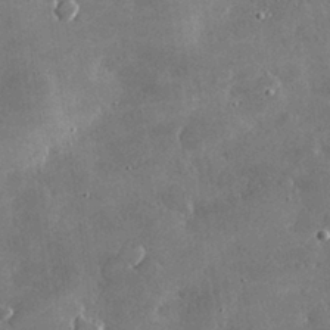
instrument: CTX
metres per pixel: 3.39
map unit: lHvf
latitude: 30.8947
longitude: -93.5560
